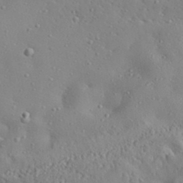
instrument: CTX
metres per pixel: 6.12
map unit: Aa
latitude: 31.2915
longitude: -134.7435
